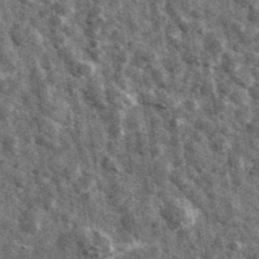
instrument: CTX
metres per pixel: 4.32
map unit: Ave
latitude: 40.1011
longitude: -106.3656
